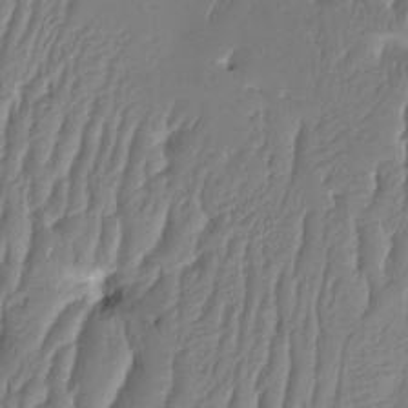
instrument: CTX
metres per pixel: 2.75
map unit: HNhu
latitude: -1.5211
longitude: 14.4818
